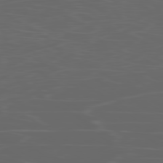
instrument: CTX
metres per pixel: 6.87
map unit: Ap
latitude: -80.1039
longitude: -71.3293
